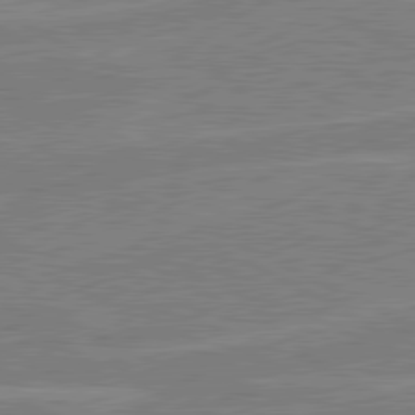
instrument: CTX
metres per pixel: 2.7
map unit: lApd
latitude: 80.6301
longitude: 120.5007
